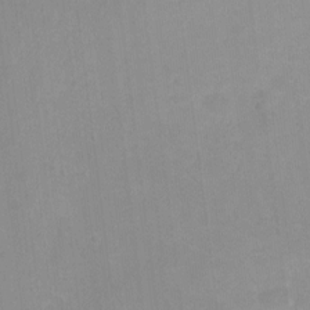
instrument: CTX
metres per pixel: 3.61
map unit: Hto
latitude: -6.8597
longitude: -38.2522
